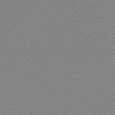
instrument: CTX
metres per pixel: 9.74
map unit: lHb
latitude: -45.5966
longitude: 70.9920
